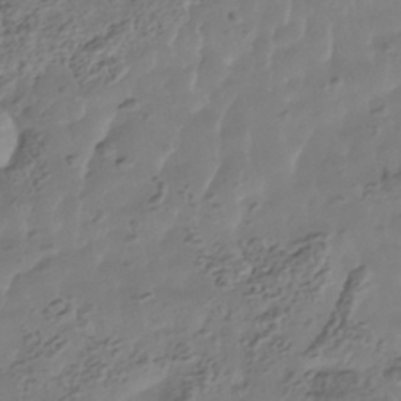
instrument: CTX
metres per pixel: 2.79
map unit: Nhe
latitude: -41.8800
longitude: -111.3104
